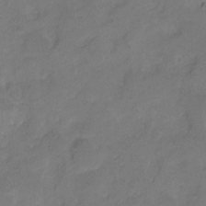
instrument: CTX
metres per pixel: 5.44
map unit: Hto
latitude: 5.4804
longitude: -61.4426
